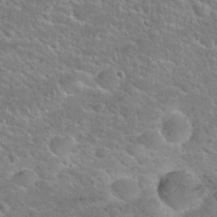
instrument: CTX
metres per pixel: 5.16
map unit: Hto
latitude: 24.6490
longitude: -49.8205
